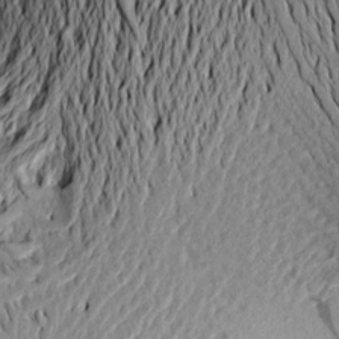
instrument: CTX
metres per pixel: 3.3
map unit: Aa
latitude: 18.4223
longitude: -148.5168
